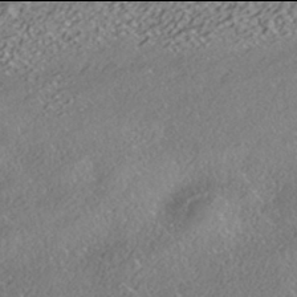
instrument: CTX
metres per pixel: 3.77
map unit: HNhu
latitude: -42.0094
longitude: 103.8422
